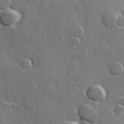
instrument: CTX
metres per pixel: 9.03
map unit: Hve
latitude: 23.1592
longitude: 147.5966
